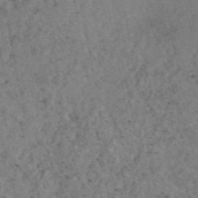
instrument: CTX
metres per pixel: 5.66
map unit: eAb
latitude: 46.4034
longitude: 113.4832
